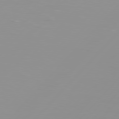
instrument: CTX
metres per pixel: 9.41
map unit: Hpe
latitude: 77.5749
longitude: -139.9528
